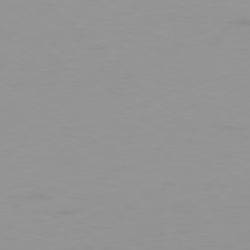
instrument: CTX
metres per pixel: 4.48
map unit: Ap
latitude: -79.2187
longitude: -69.5749
